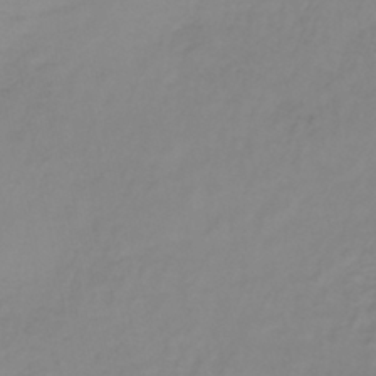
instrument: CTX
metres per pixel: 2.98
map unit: lHb
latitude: -36.7841
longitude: 61.5210
